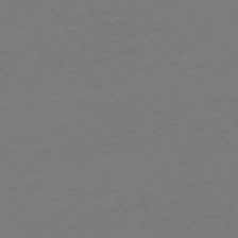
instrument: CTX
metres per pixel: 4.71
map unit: Ap
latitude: -76.8219
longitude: -92.3845
